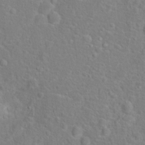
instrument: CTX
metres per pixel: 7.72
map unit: Hto
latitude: 17.1214
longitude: -42.0255
